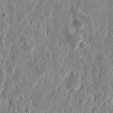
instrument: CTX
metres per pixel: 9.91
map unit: Nhu
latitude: 13.9717
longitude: -72.8947
